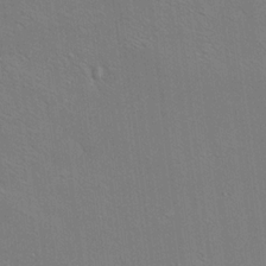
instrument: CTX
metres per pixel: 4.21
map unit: Aa
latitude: 19.2348
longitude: -140.9891
